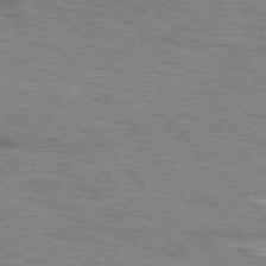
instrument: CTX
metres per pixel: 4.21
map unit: lApd
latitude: 76.4034
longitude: -77.8772
